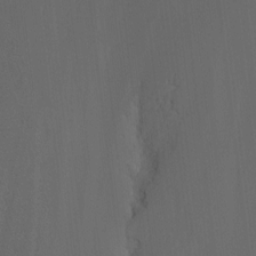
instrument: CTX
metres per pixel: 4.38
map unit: Nhu
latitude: -14.7464
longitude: -53.8772
